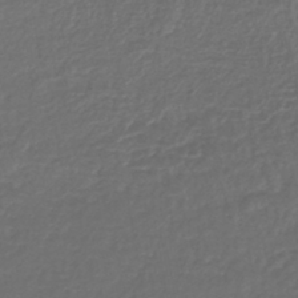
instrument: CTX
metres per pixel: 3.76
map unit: lHb
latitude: -43.3320
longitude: 61.5588
